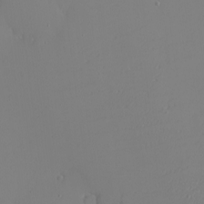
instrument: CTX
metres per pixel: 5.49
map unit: eHh
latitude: -6.3684
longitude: -80.5735
